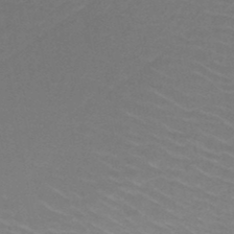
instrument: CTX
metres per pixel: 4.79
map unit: HNb
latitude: -47.3320
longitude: -46.3845
